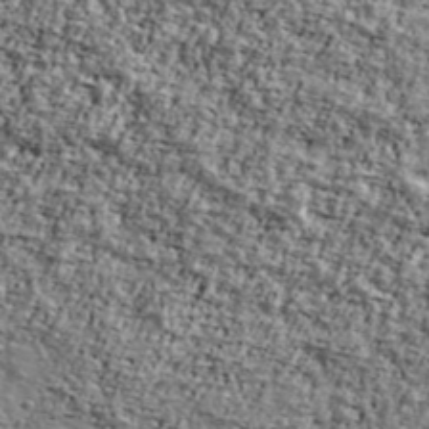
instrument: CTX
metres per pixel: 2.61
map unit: Ave
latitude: 42.3278
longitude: -110.8758
